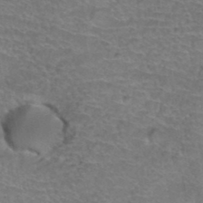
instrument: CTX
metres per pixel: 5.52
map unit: Hto
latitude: 37.7261
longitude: -42.4790
